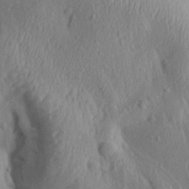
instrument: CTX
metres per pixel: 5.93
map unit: Aa
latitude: 22.7624
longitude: -137.3671
